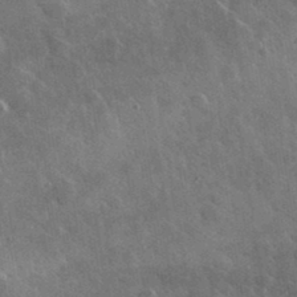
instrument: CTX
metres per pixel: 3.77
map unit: lHvf
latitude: 35.9906
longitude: -89.7639
